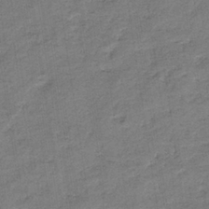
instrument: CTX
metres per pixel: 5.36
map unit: eHb
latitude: -36.3684
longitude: 77.2754
